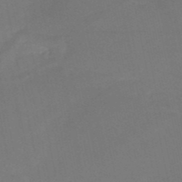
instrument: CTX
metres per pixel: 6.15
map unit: HNb
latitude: -51.5588
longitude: -43.3482
